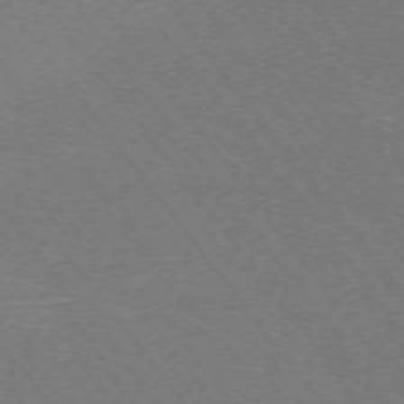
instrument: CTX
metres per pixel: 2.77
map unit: Ap
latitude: -74.8030
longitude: -74.8191
